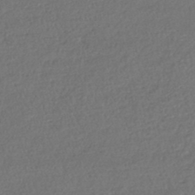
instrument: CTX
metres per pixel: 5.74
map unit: lHb
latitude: -43.9178
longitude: 68.5951
